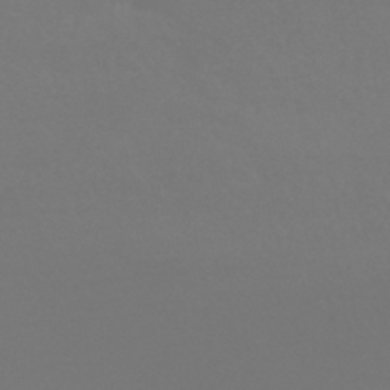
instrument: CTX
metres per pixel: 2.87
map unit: HNhu
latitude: -42.6329
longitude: 93.8044
